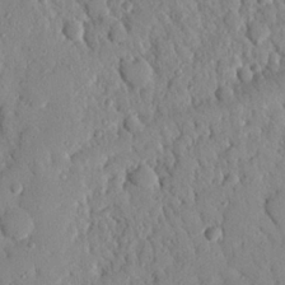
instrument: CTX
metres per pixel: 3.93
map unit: Nhu
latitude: 21.6316
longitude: -77.5938
